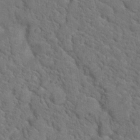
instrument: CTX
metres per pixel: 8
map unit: Hto
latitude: 19.0080
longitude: -35.0269
